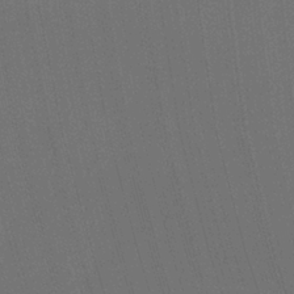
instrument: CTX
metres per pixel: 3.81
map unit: Ht
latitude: -2.2550
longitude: -27.3860
